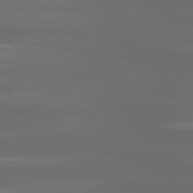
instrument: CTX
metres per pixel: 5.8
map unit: lApd
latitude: 80.9136
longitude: -139.5371
